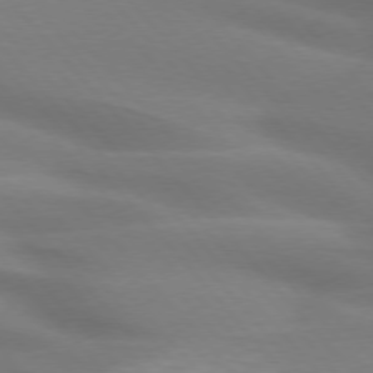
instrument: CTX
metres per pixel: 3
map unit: lApd
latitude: 75.0081
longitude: -60.8569
